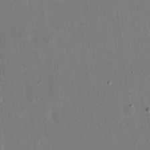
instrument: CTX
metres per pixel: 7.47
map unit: eHh
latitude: 15.7450
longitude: -70.4601
